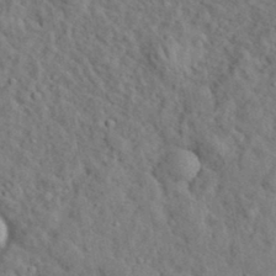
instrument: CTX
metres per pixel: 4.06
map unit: eHh
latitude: 35.1592
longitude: -78.5168
